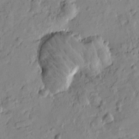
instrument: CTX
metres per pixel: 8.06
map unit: Htu
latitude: -3.1431
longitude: -175.9528
